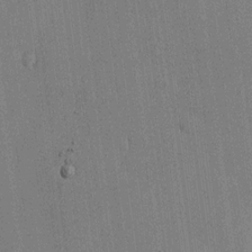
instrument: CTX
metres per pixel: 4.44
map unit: HNhu
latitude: 14.1011
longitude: 14.2551
